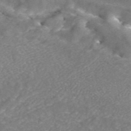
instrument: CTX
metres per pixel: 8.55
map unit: ANa
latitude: 43.7072
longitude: 25.2187
